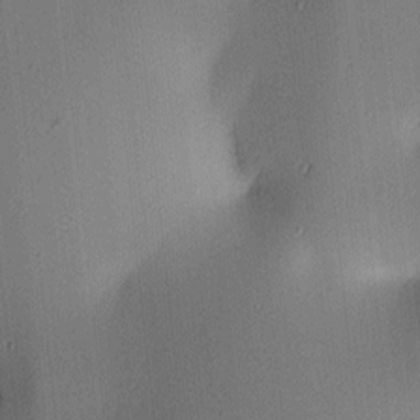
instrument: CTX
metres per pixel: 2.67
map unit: lAa
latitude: 4.6113
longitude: -111.8961
